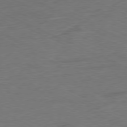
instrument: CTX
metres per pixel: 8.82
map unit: Ap
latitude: -80.0850
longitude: -92.3089
